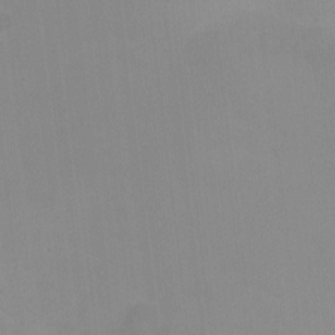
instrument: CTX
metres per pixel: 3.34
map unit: Hto
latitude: -11.8234
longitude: -40.1955
